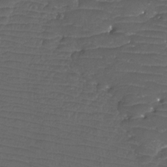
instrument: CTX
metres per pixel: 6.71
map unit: Htu
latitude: -11.8989
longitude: -72.1956
